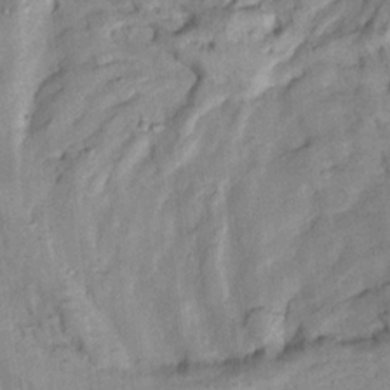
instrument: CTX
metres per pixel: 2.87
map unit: Htu
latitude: -5.7477
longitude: 154.9541
